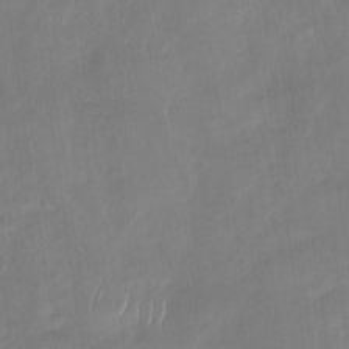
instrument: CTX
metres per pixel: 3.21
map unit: Nhu
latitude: -29.4266
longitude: -62.5924
